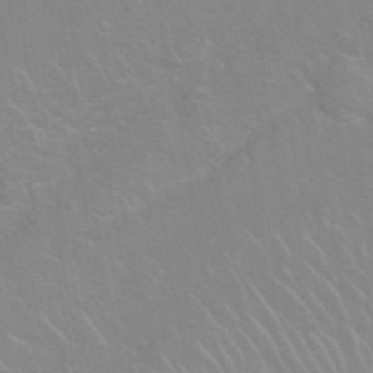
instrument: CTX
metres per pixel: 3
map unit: Nhu
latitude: 27.0648
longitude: -61.8205
